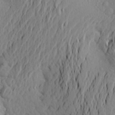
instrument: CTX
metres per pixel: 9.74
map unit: Aa
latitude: 24.2900
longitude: -147.3860
